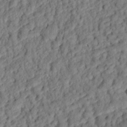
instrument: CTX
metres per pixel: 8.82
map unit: eHh
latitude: 25.4804
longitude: -78.9136
